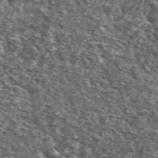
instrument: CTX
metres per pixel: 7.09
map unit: Ave
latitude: 41.1025
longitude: -105.8961
